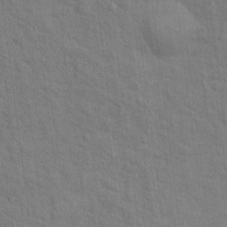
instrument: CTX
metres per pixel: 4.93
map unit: Hto
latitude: 14.7813
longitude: -37.9528
